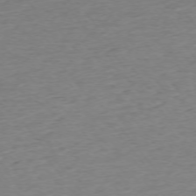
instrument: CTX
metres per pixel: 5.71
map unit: Ap
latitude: -75.3132
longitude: -88.7436
